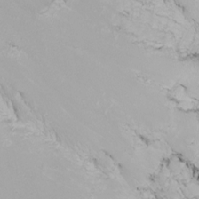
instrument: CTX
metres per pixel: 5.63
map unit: Nhu
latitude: -8.5952
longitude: -81.6694
